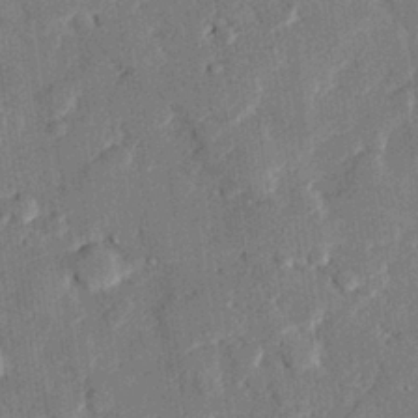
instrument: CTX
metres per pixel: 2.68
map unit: eHh
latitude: 27.4615
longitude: -81.8016
